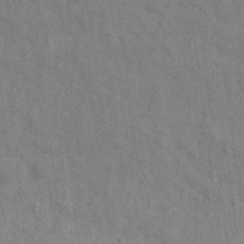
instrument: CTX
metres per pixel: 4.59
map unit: Hto
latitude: 14.7436
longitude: -37.9717
